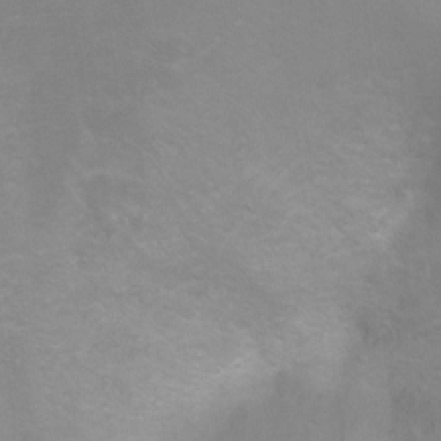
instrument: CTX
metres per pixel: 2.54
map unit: Ht
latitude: -6.7274
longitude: -33.0270
